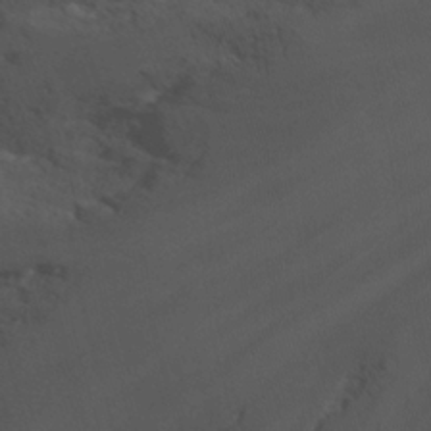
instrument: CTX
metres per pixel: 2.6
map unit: Nhu
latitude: -13.7100
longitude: -71.0269
